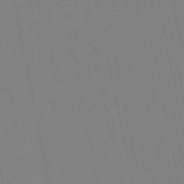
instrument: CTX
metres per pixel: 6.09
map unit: lHb
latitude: -49.4266
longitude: 75.3699
